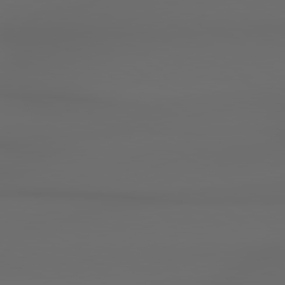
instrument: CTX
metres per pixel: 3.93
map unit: Hpe
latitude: 78.8569
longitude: -135.4048
